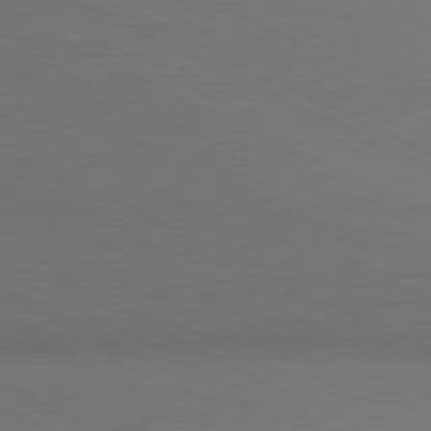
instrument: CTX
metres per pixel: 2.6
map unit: lApd
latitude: 80.9325
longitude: 138.0283
